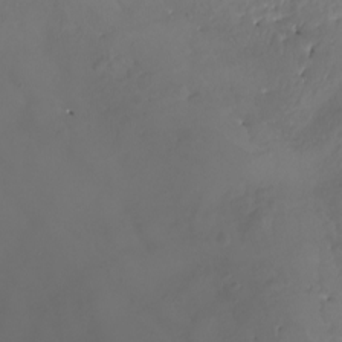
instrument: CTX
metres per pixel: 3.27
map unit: Nhu
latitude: -8.2361
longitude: -93.5749
